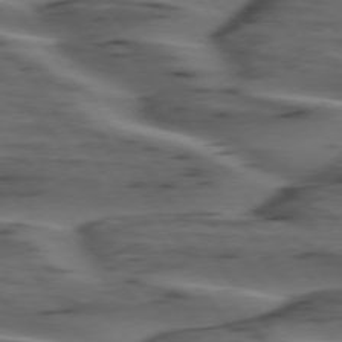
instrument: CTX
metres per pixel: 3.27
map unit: lApd
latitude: 75.5182
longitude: -71.1025
